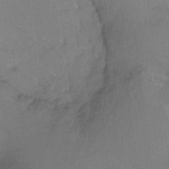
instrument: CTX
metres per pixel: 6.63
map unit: Ht
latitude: -6.1983
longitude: -37.1592
